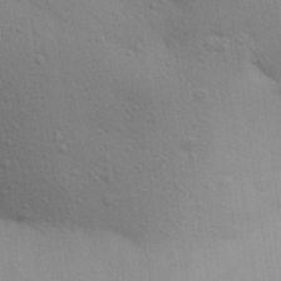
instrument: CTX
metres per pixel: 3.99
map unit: Aa
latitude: 29.6505
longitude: -147.3671
